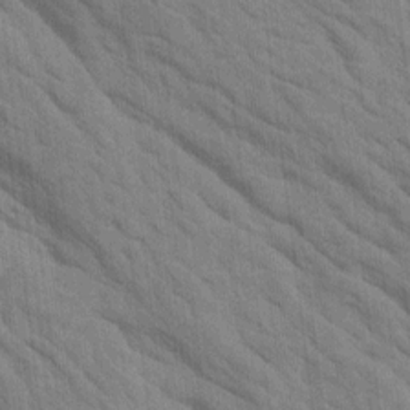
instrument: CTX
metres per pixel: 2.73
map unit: Htu
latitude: 1.7638
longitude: 143.2376
